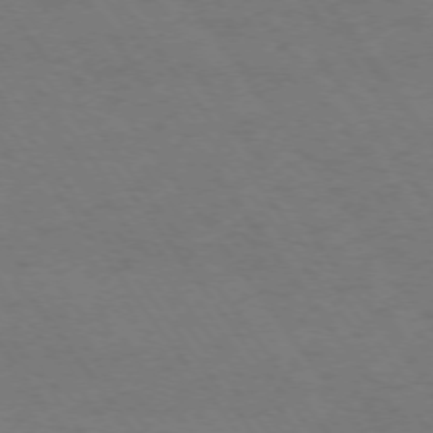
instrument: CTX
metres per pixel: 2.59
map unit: Ap
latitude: -74.9164
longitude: -70.5357
